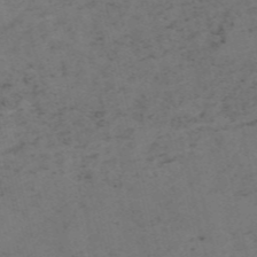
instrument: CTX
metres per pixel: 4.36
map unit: HNb
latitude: -55.1998
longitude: -48.3089
